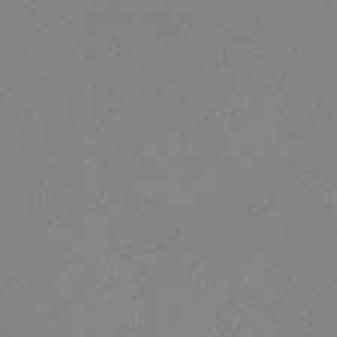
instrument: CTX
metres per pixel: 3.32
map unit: eHh
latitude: -7.7855
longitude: -70.8002
